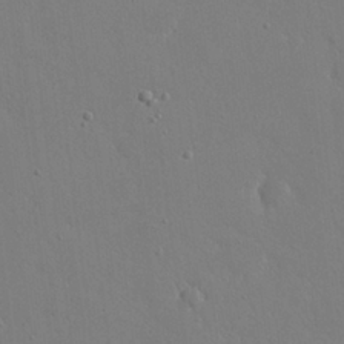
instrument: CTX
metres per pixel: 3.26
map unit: eHh
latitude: 20.5924
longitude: -71.0458
